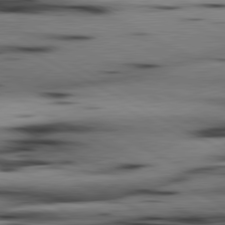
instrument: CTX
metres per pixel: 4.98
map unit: lApd
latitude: 80.7246
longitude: 156.9730
